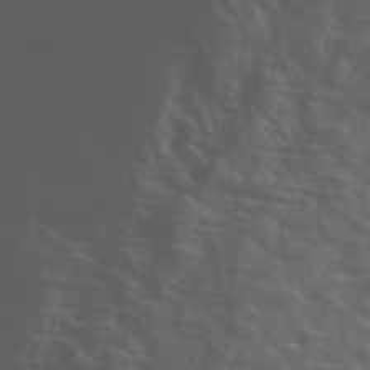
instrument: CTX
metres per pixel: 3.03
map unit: ANa
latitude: 47.5560
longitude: -83.2725
